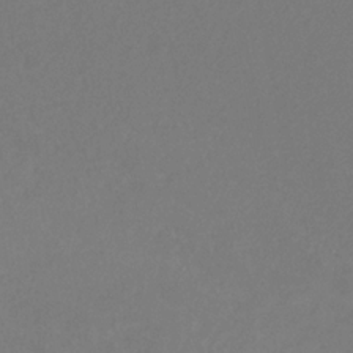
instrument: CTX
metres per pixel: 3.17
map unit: eHb
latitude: -30.9730
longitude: 66.3873
